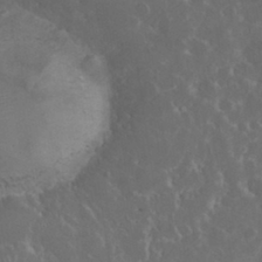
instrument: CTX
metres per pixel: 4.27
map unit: eHh
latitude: 33.5182
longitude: -61.0458
